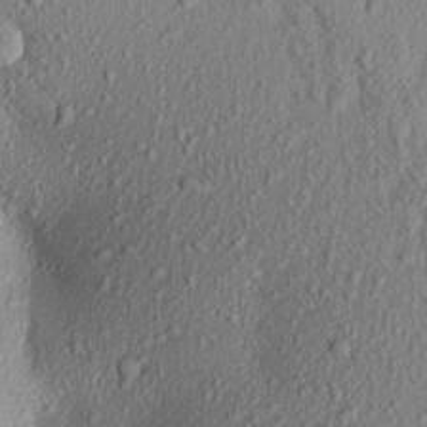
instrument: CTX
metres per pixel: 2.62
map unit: Aa
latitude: 17.6316
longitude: -147.1781
